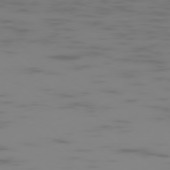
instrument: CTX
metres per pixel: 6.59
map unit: Ap
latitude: -77.9745
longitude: -63.2726
